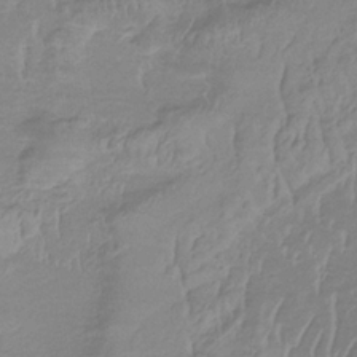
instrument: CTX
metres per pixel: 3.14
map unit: lHb
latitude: -33.9556
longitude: 70.4818
